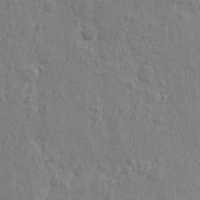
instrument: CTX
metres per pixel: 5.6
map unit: eHh
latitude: 3.0080
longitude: -78.2145
